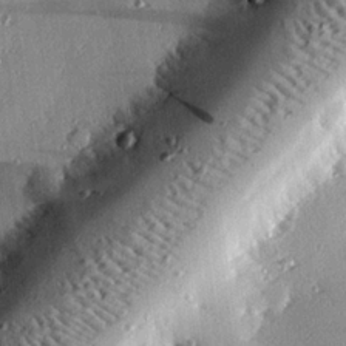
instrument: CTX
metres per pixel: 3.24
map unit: eHh
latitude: 23.6505
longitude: -89.7450
